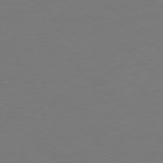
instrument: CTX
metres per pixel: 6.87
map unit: Ap
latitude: -78.0850
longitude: -57.8016
